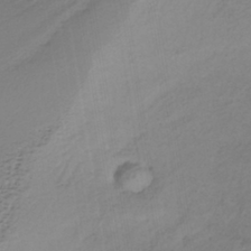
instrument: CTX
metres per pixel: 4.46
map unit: lHb
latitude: -38.6330
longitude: 71.1242
